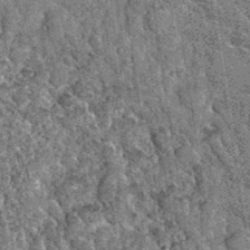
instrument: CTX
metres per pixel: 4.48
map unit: Hto
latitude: 35.1592
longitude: -52.1200
